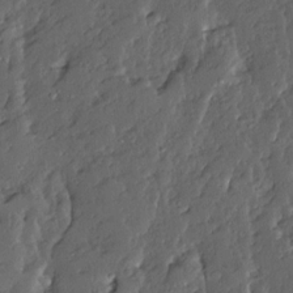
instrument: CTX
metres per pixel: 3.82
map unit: Ave
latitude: 13.9150
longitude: -135.9339
